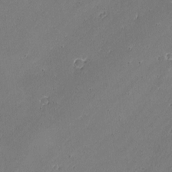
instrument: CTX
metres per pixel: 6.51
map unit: lAvf
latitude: -1.8990
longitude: -106.5924
